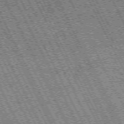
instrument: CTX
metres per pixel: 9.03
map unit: Hpe
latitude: -72.0094
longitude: 13.1242
